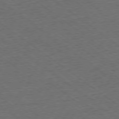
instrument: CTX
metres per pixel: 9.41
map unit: Ap
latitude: -78.7841
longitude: -83.0458
